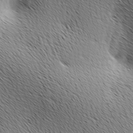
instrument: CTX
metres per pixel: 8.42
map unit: Ave
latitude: 10.1578
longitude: -107.4804
